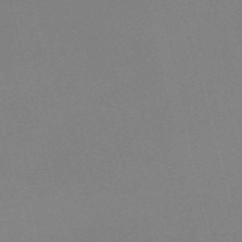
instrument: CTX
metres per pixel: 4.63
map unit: Nve
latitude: -58.0094
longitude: 63.1620
